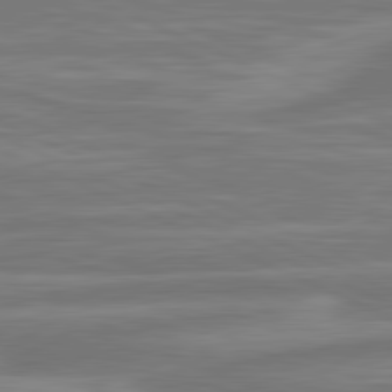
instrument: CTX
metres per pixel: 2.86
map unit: lApd
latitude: 81.4615
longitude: -175.4804
